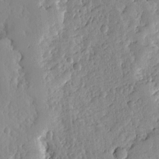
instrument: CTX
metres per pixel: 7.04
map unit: Ave
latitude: 13.0837
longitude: -134.9324
